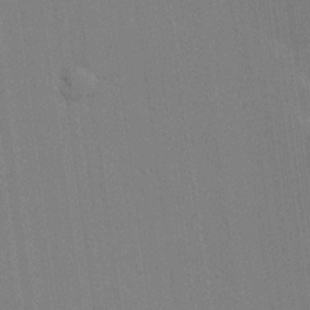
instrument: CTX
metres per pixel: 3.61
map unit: lAvf
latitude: 25.0647
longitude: -111.3671
